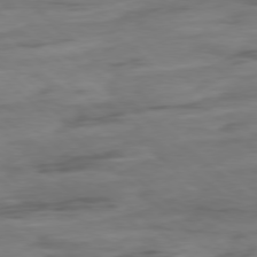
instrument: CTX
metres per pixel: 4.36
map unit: Hpe
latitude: -78.6896
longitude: -19.1403
